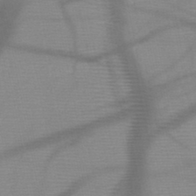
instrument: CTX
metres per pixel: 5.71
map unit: HNb
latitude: -48.0850
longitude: -41.3670
